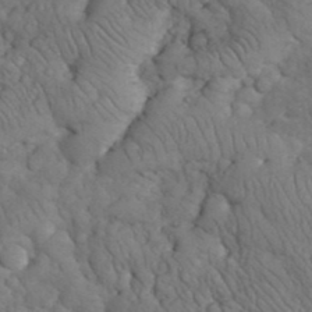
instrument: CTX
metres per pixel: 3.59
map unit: eHh
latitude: 32.9136
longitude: -66.6490
